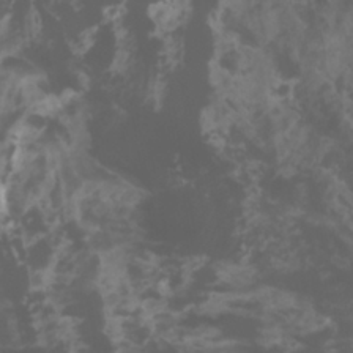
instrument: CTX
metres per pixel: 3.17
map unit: Nhu
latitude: -11.6533
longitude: -74.5546
